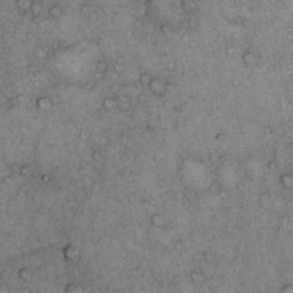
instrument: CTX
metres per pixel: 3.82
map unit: Hto
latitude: 12.1578
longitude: -58.2712
